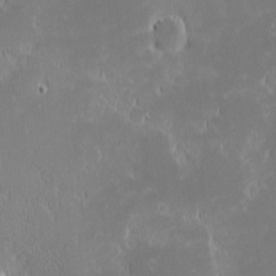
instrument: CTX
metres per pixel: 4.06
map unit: eHh
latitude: -1.7289
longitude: -84.2145
